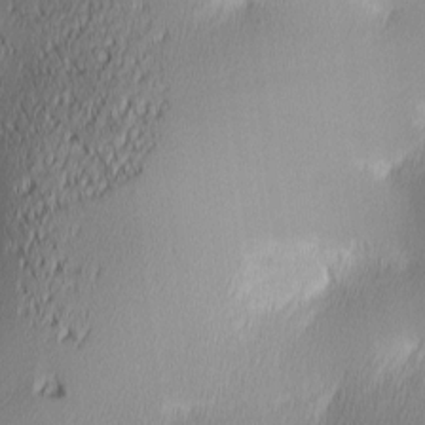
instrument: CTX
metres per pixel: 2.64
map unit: lAa
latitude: 2.5357
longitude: -117.2348
